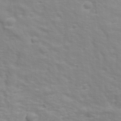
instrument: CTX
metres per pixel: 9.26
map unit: Ave
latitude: 17.6694
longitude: -133.6127
